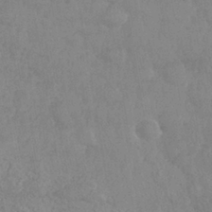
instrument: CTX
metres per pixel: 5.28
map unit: Nhe
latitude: -36.6329
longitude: -177.4237
